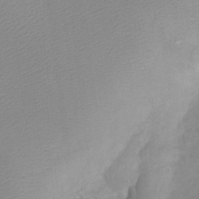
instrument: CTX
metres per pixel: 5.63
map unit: Htu
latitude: 2.3656
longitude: -21.6127
